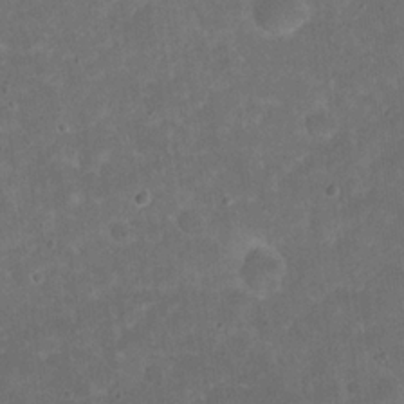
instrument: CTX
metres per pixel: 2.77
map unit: eHh
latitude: 19.7449
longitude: -63.5371
